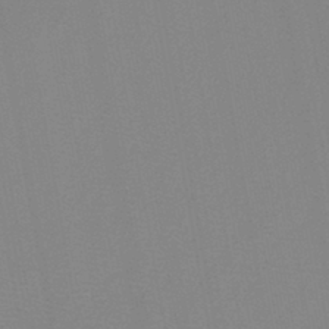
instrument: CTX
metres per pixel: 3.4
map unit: lHb
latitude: -40.8786
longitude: 52.8219
